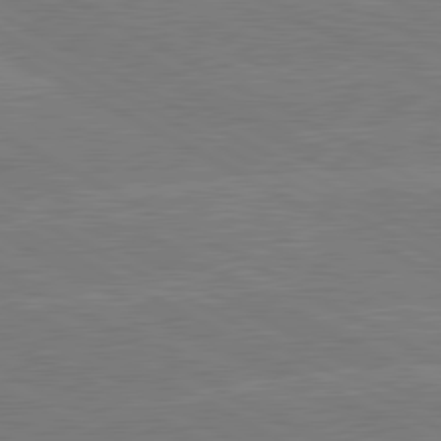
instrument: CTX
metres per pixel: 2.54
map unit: lApd
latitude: 80.7057
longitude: -127.0459
